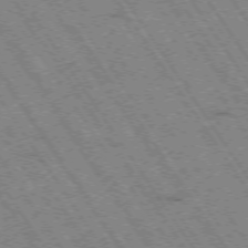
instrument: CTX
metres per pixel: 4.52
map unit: Hpe
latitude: -74.3873
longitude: 3.3509
